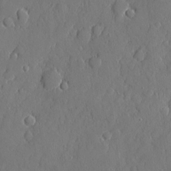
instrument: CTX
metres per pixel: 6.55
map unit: eHh
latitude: 5.7827
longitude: -75.1403
